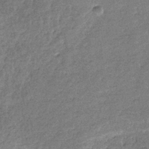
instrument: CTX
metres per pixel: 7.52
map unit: eHb
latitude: -36.5007
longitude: 78.7652
